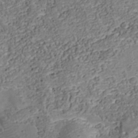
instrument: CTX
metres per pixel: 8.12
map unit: Nhu
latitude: -39.0676
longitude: -85.6505
